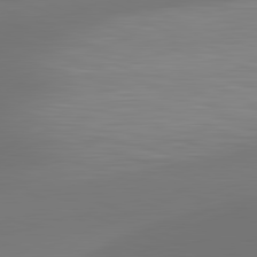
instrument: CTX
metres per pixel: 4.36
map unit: lApd
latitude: 81.8961
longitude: -162.7436
